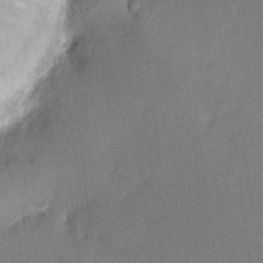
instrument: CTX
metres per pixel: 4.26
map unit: HNhu
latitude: 6.2711
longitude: 3.1620
